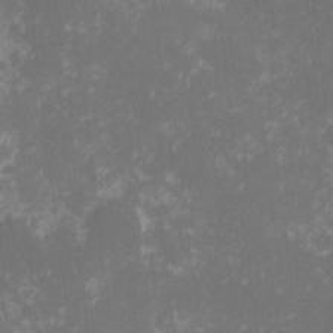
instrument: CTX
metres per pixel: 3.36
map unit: eHh
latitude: -0.9164
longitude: -85.7639
